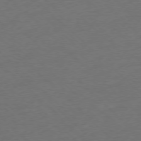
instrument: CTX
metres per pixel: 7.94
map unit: Ap
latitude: -77.2376
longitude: -64.2334
